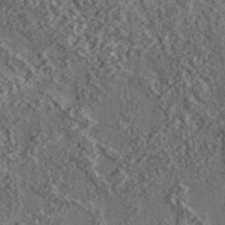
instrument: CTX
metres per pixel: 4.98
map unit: lHvf
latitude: 37.4805
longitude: -89.4238
